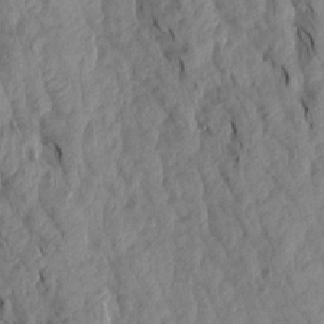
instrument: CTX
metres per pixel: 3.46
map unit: Aa
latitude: 19.0458
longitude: -146.5546
